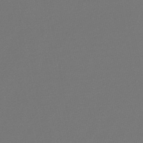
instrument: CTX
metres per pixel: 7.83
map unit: lHb
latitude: -47.4265
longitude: 72.8219
